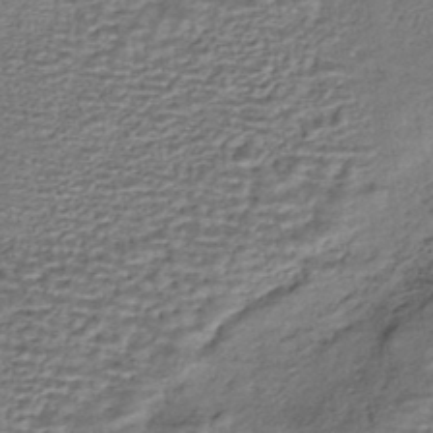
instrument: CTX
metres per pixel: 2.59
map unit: HNhu
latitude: -45.4454
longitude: 106.0661
